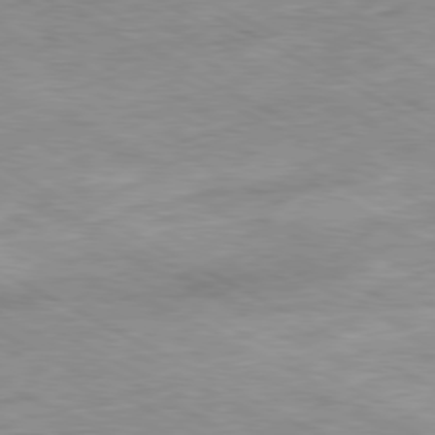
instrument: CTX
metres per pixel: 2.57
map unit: Ap
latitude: -80.5574
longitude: -80.5168
